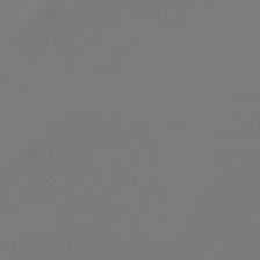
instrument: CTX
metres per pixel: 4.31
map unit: eHb
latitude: -50.5574
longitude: 68.6518
